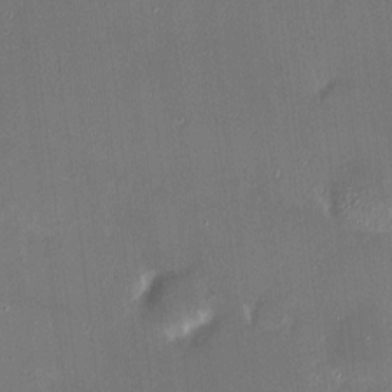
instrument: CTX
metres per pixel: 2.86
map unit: HNhu
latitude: 6.8569
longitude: 7.5588
